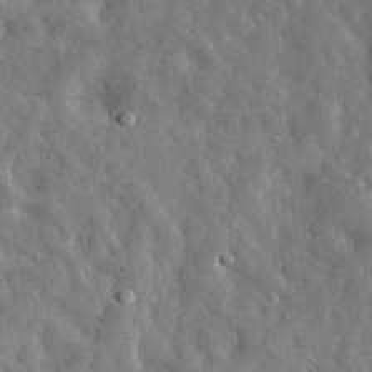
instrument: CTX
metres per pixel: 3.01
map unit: eHh
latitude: 33.1970
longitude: -78.1011
